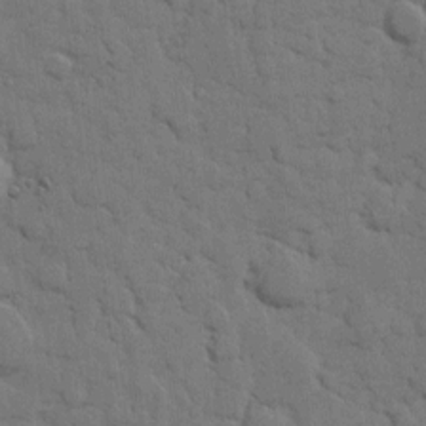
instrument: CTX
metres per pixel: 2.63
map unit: eHh
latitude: 7.8016
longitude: -65.2537
